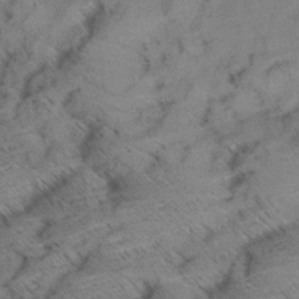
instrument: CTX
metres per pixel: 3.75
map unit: Aa
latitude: 9.4804
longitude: -140.1011
